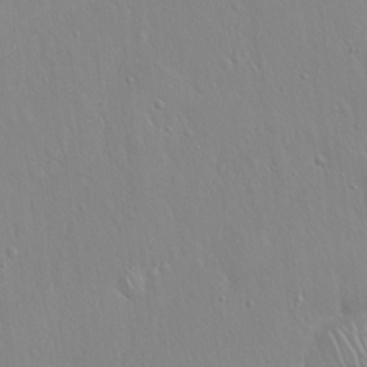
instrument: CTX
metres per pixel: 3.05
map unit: Hto
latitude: 17.6883
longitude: -57.6315
